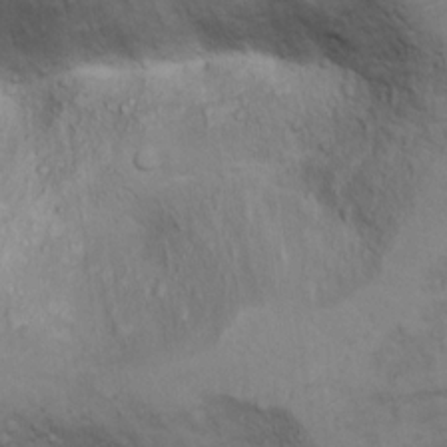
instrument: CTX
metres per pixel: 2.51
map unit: Ht
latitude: 11.7450
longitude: -33.1025
